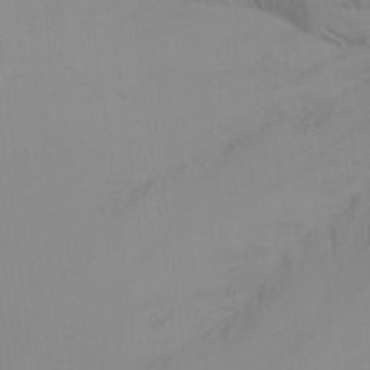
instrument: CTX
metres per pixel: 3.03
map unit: Ht
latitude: -16.2362
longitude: -48.3845
